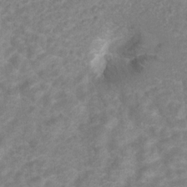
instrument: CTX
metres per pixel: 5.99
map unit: Hto
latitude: 6.9892
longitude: -31.4994
